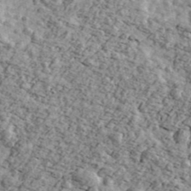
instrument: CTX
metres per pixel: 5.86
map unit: Ave
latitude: 43.6883
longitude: -110.0633
